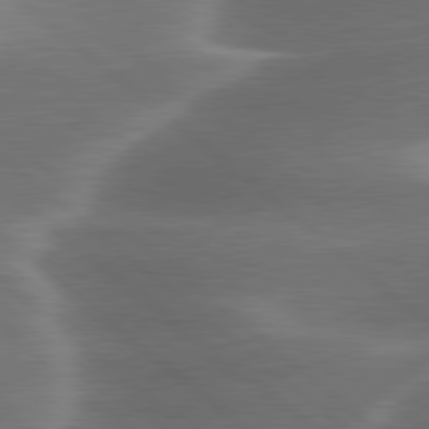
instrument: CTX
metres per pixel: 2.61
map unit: lApd
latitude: 79.9717
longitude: -116.8758
